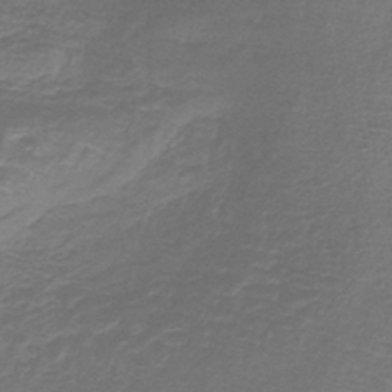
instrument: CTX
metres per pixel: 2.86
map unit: lHb
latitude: -41.3509
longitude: 58.9541
